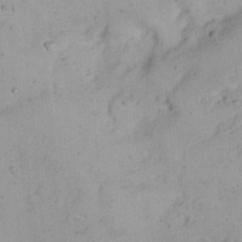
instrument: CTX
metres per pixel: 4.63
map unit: Nhu
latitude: 21.6883
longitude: -70.5735
